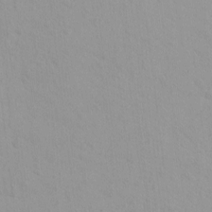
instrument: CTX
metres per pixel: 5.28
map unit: eHh
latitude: -1.7100
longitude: 19.4643
